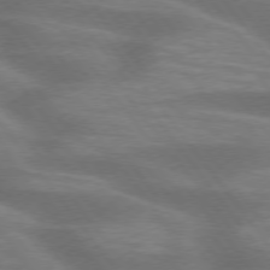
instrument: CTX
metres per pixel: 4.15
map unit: lApd
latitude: 75.1592
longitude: -57.5560
